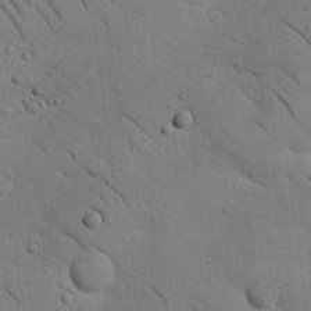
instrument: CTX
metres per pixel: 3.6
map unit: Nhu
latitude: 23.0647
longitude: -74.8758
